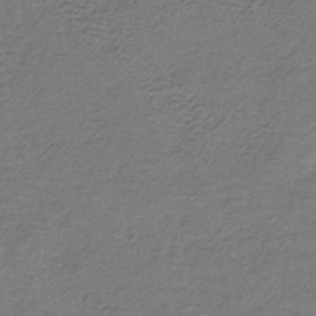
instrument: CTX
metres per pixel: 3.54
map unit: lHb
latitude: -39.7856
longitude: 61.6344
